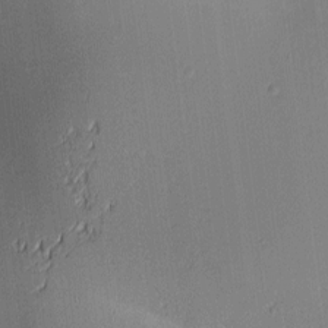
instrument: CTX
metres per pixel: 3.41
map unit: lAa
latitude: 2.8947
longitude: -116.1578
